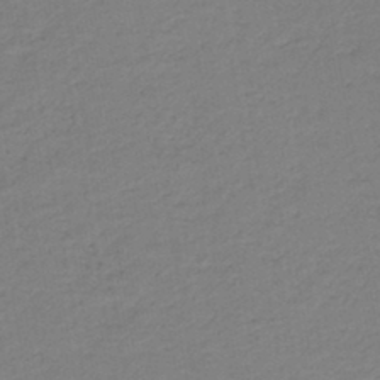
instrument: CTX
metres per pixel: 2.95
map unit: HNb
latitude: -42.9919
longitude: 49.5210
